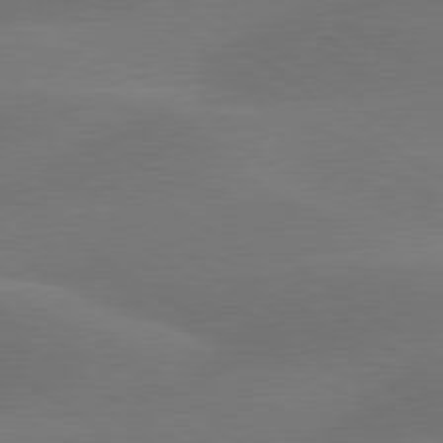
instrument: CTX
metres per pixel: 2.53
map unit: lApd
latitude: 79.7639
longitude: -90.2900
